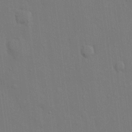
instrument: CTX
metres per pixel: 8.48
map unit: eHh
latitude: 13.4804
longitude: -70.4034
